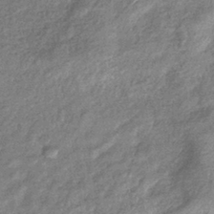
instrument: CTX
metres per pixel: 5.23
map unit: eHb
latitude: -39.9745
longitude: 81.6722
